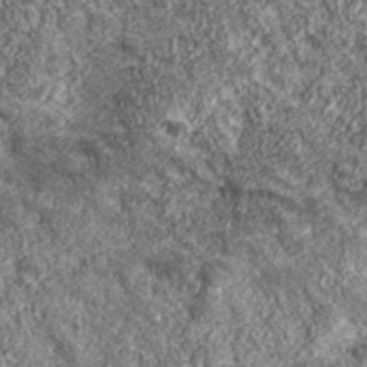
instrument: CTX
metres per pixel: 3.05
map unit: eHh
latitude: 43.1970
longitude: -89.4238
